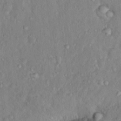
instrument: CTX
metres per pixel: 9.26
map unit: Hto
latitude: 13.3860
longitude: -37.2159
